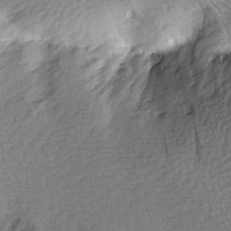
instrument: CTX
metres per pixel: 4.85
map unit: Hve
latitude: 3.3292
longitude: -121.5749
